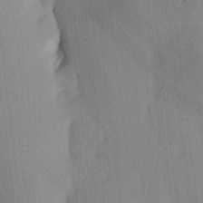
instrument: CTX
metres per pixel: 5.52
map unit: Ave
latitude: 3.9339
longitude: -114.4412
